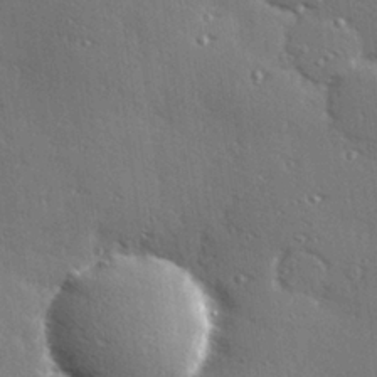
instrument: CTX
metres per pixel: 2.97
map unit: Hve
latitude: 27.5749
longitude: -92.0633
